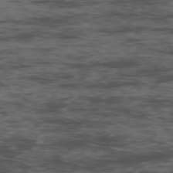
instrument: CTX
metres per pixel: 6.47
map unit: Ap
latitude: -76.6141
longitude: -83.0458
